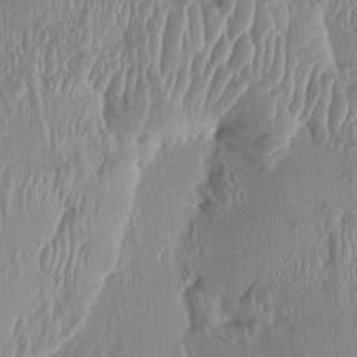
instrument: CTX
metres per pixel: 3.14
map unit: HNhu
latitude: 1.9528
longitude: -5.8394
